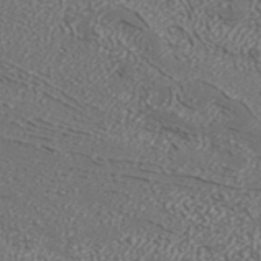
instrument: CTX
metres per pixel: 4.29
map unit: ANa
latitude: 42.9703
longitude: 35.3510
